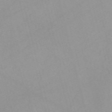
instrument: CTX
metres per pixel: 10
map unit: Nve
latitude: -57.2754
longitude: 59.5966
